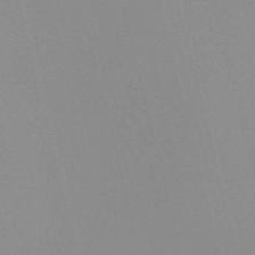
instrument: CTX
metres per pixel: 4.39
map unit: Nve
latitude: -57.3698
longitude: 59.9178
